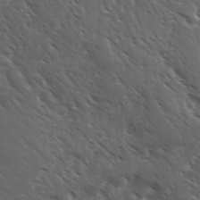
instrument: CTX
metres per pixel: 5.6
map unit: Ave
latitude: 10.9892
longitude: -103.6505
